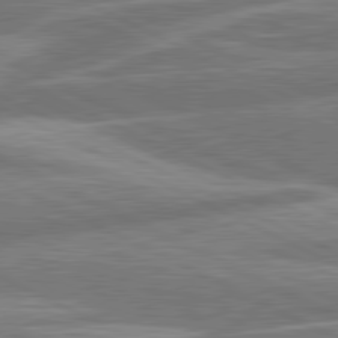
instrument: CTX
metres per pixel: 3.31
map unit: lApd
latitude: 81.0080
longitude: -167.7071
